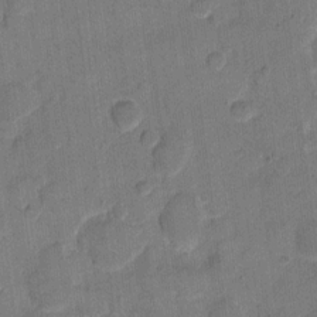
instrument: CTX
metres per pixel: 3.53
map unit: eHh
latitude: 10.8191
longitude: -65.5749
